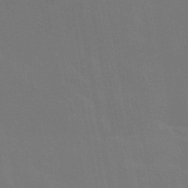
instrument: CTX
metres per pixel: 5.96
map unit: eAb
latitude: 46.5168
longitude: 121.5021
